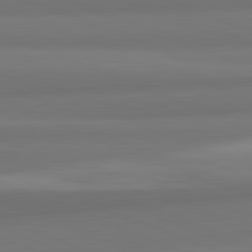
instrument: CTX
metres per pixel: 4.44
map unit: lApd
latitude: 82.3089
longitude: 176.9731
